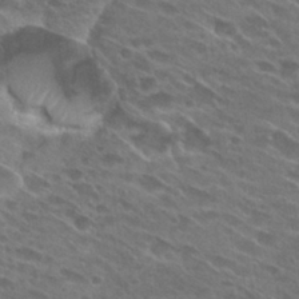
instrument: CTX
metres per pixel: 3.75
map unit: Hto
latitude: 27.5371
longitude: -42.5357
